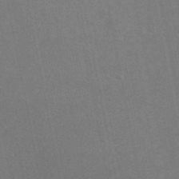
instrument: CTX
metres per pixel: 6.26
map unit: eAb
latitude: 46.7436
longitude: 116.4251
